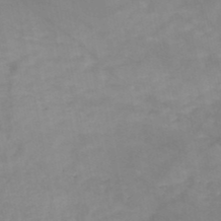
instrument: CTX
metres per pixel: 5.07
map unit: HNb
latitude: -49.2943
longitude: -38.8191
